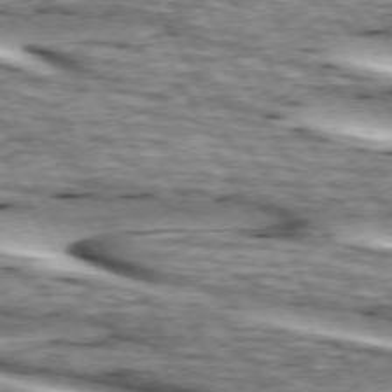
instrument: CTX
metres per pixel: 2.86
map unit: lApd
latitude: 73.5749
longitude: -55.4237
